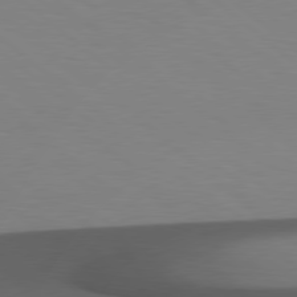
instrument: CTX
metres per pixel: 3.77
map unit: Hpe
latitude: 78.4790
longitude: -162.1578
